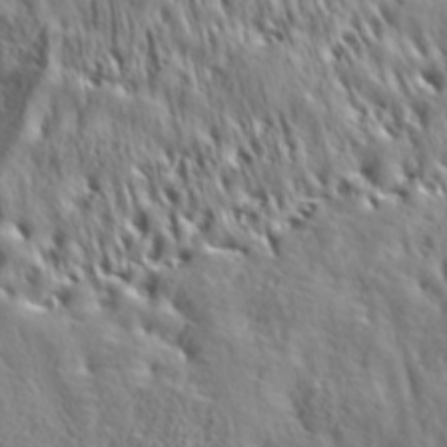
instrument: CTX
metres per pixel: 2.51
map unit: ANa
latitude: 35.4048
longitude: 14.7086
